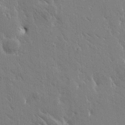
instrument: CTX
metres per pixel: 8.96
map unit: Htu
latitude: -1.8801
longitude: 175.0108
